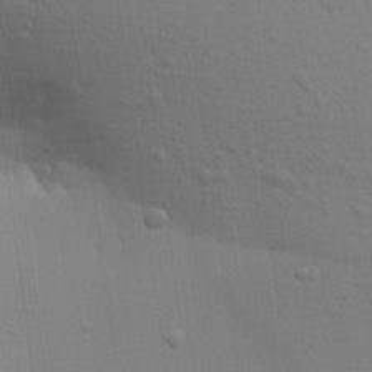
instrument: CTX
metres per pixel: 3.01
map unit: Aa
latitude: 21.7072
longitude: -142.7813
